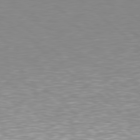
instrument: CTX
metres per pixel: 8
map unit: Hpe
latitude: 78.3656
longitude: -148.8758
